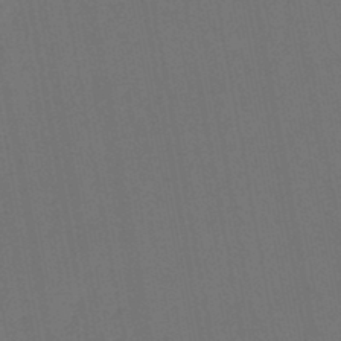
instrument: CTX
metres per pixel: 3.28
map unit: lHb
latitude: -45.9367
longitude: 63.4643
